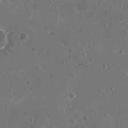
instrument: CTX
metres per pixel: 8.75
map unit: Nhu
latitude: 17.6127
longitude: -32.8569
